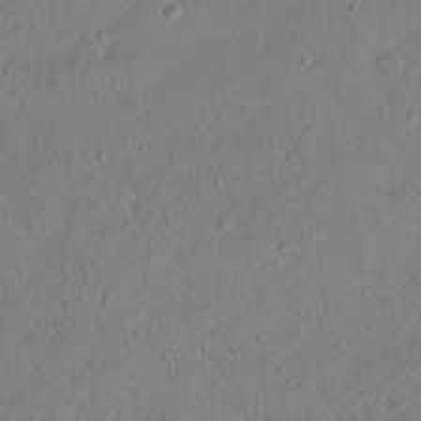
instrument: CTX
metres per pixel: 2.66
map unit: Hto
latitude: 12.9514
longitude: -36.6113
